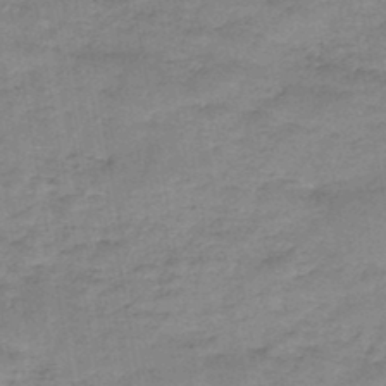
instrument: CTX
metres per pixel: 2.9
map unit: HNb
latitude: -46.4440
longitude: -37.4616
